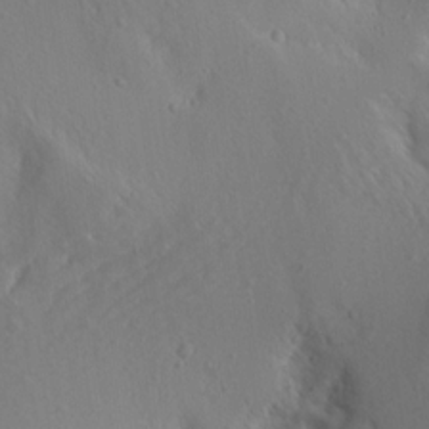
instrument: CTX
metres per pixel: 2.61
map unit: Aa
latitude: 13.1025
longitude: -142.7057
